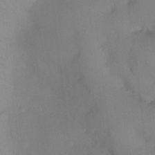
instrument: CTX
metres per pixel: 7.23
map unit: Ht
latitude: -10.8219
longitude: -27.8206
